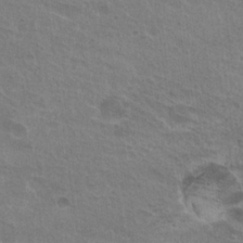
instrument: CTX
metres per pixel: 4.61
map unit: Hto
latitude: 25.2159
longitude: -38.7057
